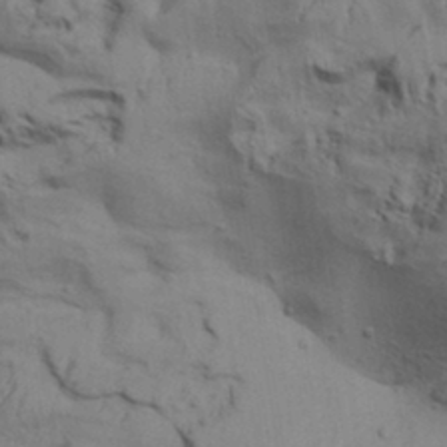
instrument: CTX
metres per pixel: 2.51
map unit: Aa
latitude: 32.4412
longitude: -135.9339
